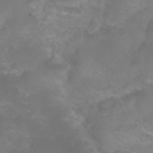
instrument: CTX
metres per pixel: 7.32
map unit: Nhu
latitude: 27.2348
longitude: -54.9136
